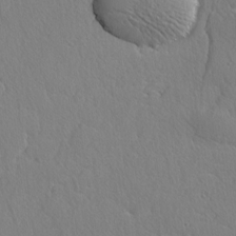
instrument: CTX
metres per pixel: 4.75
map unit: lAvf
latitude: -4.4818
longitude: -108.6490
